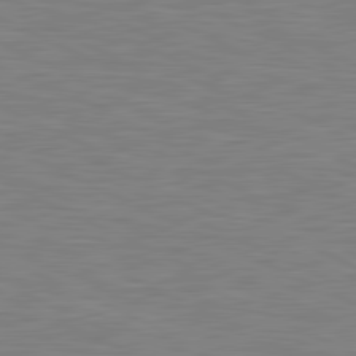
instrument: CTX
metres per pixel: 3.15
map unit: lApd
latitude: 81.1970
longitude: -170.0822
